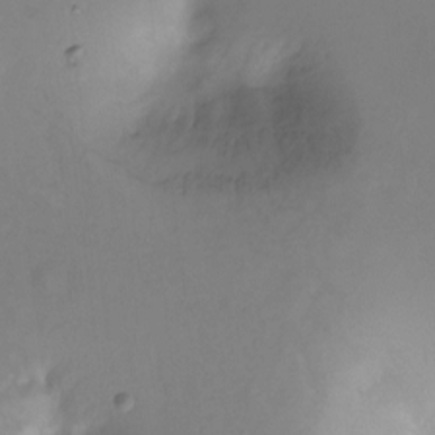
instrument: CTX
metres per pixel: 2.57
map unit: Ht
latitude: -11.6533
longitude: -46.7247
